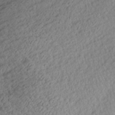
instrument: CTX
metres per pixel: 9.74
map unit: Aa
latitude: 27.6127
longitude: -135.6883
